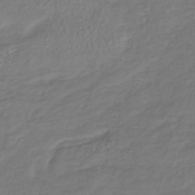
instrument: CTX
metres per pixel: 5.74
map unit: lHb
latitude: -41.2943
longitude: 73.5210
